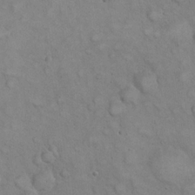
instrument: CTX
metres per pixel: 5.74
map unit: eHh
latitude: 22.3089
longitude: -59.5371
